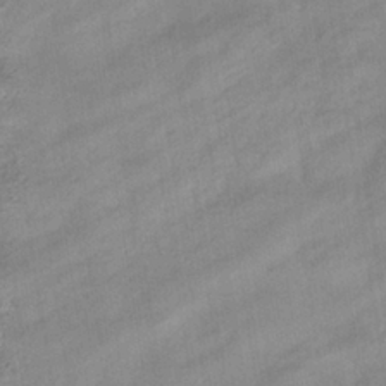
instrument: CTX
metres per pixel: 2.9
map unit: eHb
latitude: -38.0850
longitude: 81.4077
